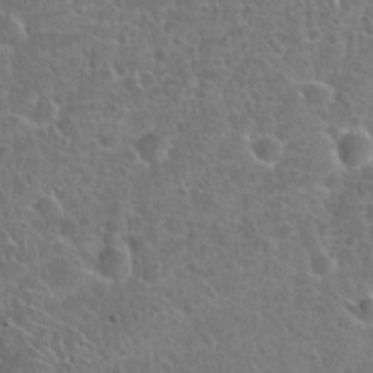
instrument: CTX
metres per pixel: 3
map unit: Hto
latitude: 22.3845
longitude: -47.9339
